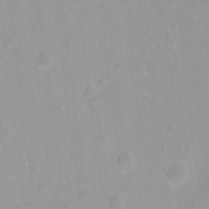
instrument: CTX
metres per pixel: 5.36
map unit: Hto
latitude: -8.2361
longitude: -41.9150
